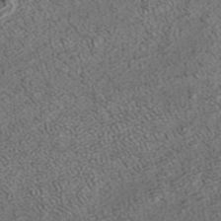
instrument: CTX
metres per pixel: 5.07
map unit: ANa
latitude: 37.2915
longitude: 18.1795
